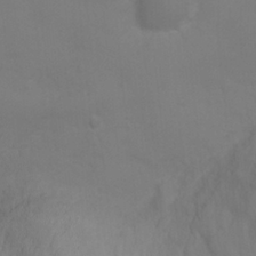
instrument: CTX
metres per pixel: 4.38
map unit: Ht
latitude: 0.9891
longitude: -20.3279
